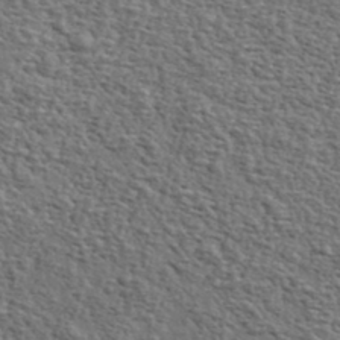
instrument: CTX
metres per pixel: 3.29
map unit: lHvf
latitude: 37.4805
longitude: -88.7247
